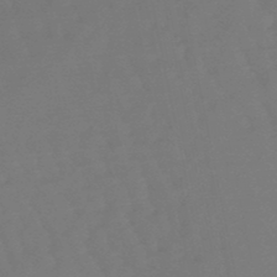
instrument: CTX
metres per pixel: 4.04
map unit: eHb
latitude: -47.3320
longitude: 82.0850
